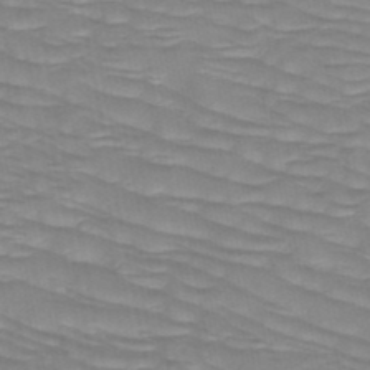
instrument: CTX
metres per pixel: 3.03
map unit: HNb
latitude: -49.4455
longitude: -50.0822
